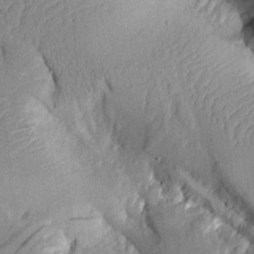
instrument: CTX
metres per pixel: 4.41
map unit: Aa
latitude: 9.9150
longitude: -127.6505
